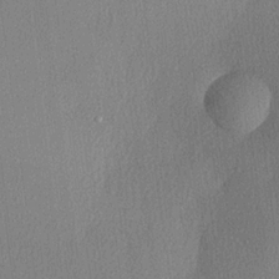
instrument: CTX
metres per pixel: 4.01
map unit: lHvf
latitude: 22.0633
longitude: 140.7463
